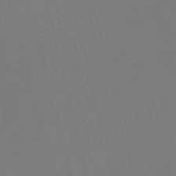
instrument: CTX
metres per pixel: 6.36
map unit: HNb
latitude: -52.0094
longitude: -47.0081
